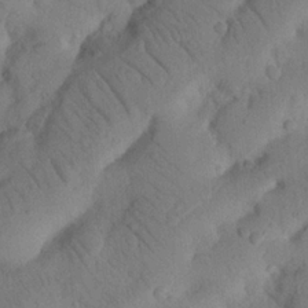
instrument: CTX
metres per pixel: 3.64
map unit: Nhu
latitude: 21.2915
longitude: -74.4790
